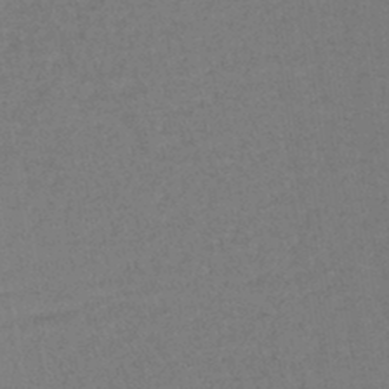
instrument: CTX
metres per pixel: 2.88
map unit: lHb
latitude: -43.6532
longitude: 58.1983
